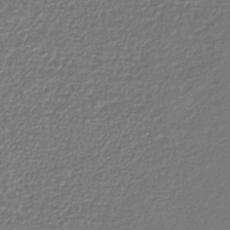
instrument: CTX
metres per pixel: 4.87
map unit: lHb
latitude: -42.4440
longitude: 72.5762
